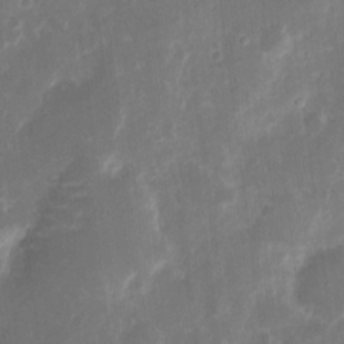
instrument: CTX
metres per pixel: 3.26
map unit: eHh
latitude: 9.0270
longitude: -71.2348
